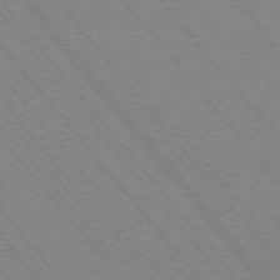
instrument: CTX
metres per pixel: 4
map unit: Hpe
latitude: -75.6722
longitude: -13.4427
